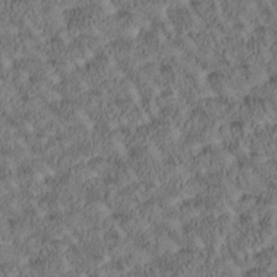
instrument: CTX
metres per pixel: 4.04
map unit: Htu
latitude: -0.9731
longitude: 175.6154
